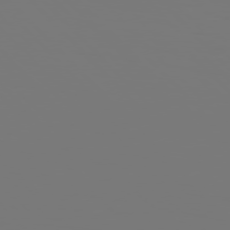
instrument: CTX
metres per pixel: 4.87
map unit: Hpe
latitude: 76.6679
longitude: -136.4979
